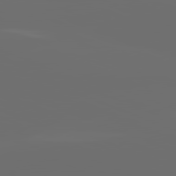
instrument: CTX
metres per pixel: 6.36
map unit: lApd
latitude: 82.0633
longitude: -164.9514
